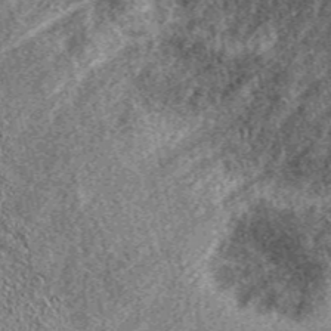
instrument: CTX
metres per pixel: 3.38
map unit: eAb
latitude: 38.4979
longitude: 109.8800
